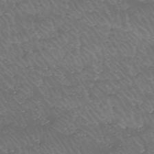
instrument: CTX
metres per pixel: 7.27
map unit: HNhu
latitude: -46.8975
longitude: 30.2361
